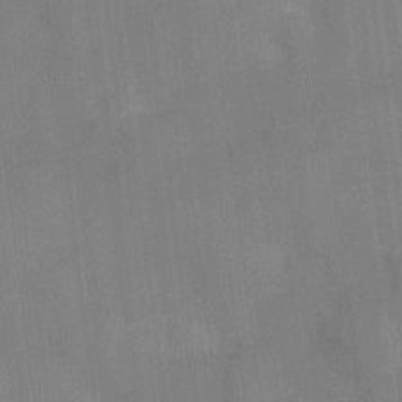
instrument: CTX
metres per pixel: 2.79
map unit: Ht
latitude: -5.5210
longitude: -19.7071
